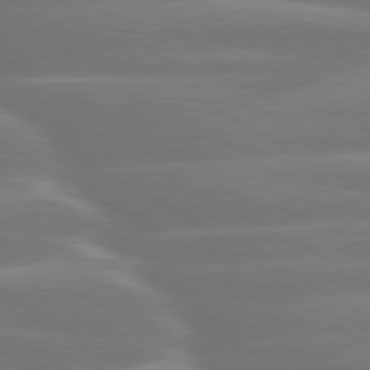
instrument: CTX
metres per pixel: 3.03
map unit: lApd
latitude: 79.9906
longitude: -129.3859
